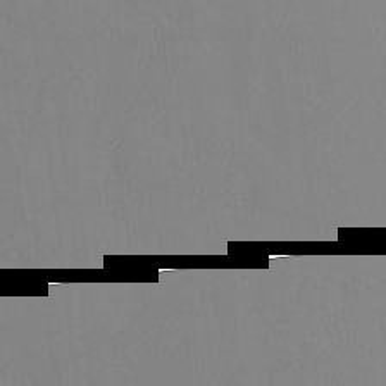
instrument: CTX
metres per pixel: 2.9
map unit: Ht
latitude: -9.0108
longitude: -34.7246
